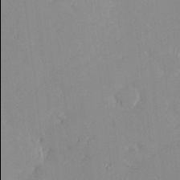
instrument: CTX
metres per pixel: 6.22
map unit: eHh
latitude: -0.8408
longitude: -85.9906
